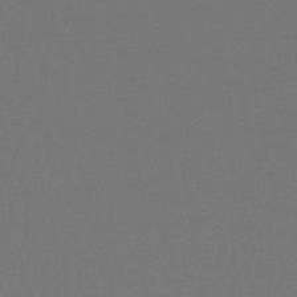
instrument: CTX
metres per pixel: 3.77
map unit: lHb
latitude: -47.6533
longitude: 61.7478
